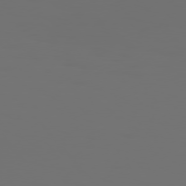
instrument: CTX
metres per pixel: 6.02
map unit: Hpe
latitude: 76.3845
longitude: -141.1592
